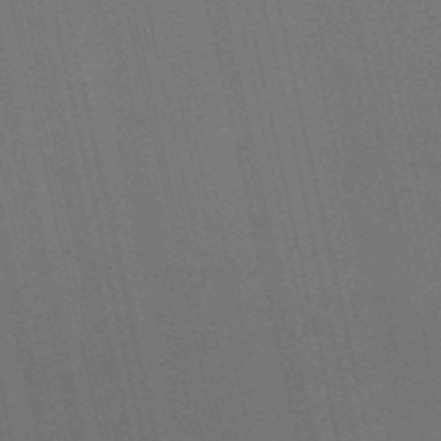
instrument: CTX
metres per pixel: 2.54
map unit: HNb
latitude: -52.8974
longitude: -41.1970
